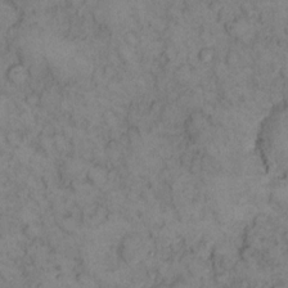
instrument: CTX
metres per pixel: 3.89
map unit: eHh
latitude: 13.8206
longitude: -63.1970
